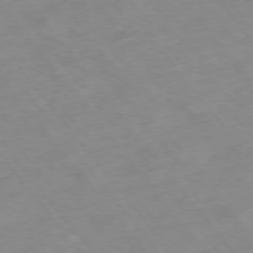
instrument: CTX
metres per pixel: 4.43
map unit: Hpe
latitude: -76.0472
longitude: -18.8758
